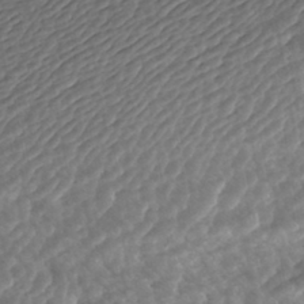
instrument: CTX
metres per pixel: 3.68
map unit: ANa
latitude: -42.8408
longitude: 108.4062
